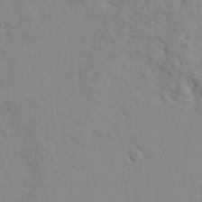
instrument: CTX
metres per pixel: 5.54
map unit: Ave
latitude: 23.8961
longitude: -133.0647
